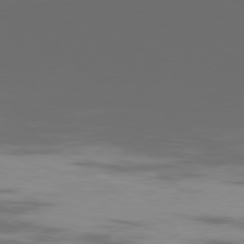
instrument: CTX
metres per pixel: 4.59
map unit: Ap
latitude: -79.2942
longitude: -103.9528
